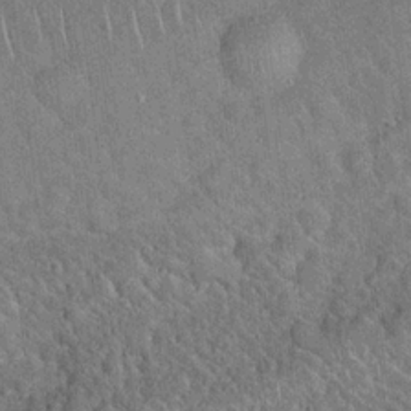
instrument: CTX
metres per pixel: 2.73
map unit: Hto
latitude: 19.3670
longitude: -52.3090
